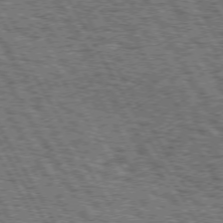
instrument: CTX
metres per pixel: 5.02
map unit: Hpe
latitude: 73.1781
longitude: -125.4804
